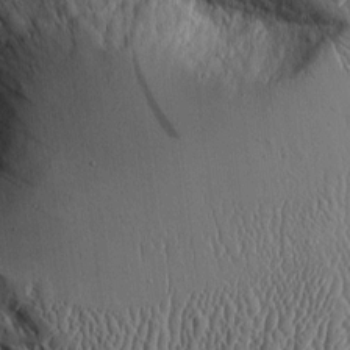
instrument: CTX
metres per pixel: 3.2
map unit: Aa
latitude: 9.5560
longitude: -129.5560
